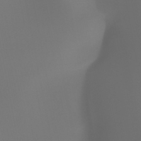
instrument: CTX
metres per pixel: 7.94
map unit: HNhu
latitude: -47.5777
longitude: 30.4062
